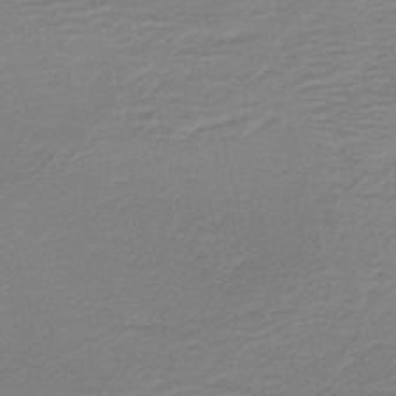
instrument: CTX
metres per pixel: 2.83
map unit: HNb
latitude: -41.7100
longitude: 50.5196
